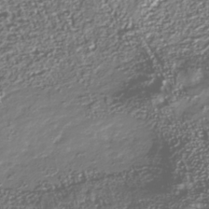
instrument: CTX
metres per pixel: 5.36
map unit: Nhu
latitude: -40.0472
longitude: -82.4601
